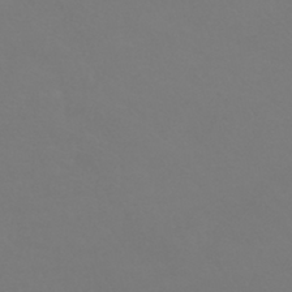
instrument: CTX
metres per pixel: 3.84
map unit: HNhu
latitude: -42.1983
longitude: 93.8800
